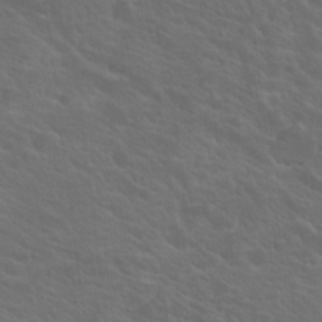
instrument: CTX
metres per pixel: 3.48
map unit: Nhu
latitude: 17.7261
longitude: -33.2726
